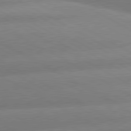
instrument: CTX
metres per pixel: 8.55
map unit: lApd
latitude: 80.4412
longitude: -155.9717
